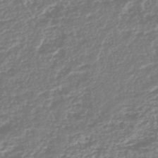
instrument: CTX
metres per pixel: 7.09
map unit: HNhu
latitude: -44.1417
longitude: 107.1242
